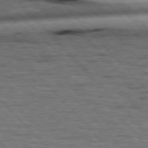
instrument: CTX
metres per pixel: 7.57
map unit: Hpe
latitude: 77.0647
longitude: -126.1389
